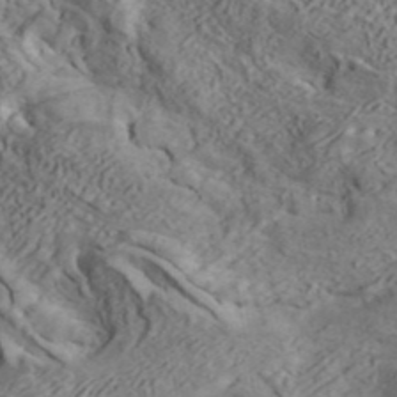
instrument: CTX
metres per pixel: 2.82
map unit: ANa
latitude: 42.2901
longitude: 16.8219
